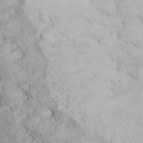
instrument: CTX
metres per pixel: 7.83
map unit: ANa
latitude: 41.4237
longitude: 55.3510
